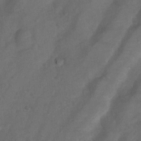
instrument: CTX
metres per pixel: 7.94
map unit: Nhu
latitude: 6.4979
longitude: -23.0080
